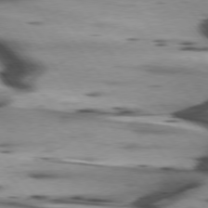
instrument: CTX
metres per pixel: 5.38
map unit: lApd
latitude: 75.8205
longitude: -64.8758
